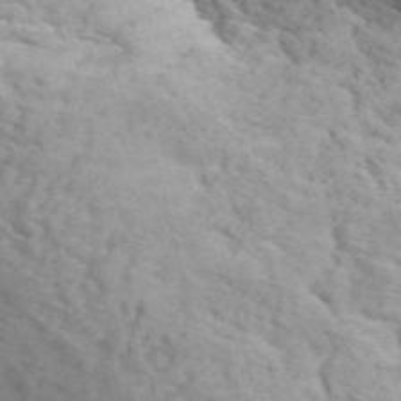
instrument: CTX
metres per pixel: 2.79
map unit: ANa
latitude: 49.7072
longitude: -81.8016
